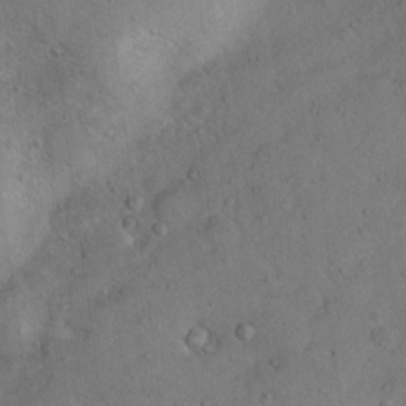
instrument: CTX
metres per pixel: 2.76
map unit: Nhu
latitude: 13.5371
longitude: -27.6883
